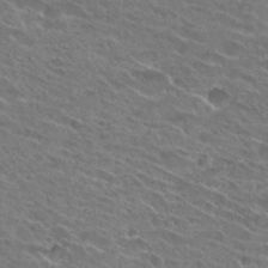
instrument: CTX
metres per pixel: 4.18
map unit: Hto
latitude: 25.6882
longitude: -43.8772
